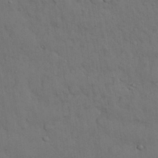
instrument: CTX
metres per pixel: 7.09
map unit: Nhu
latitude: 27.8772
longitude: -69.3671
